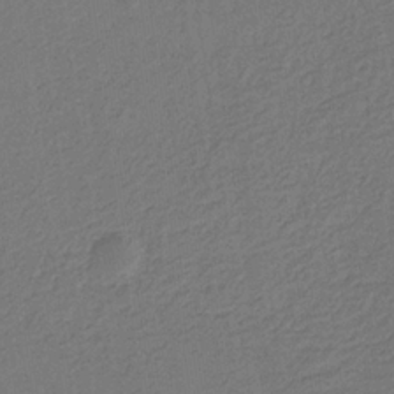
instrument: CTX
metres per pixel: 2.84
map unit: eHb
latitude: -30.1983
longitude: 70.1228
